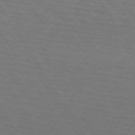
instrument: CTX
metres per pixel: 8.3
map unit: lApd
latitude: 73.4238
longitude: -75.3482
